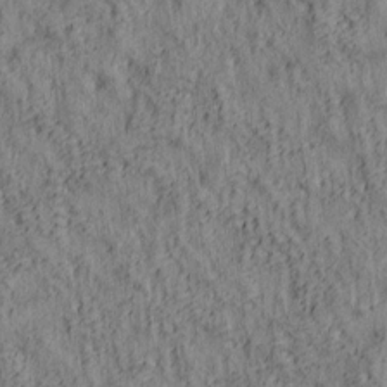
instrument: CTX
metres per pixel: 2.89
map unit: lAa
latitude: 5.4048
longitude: -114.7057
